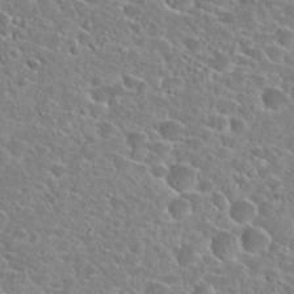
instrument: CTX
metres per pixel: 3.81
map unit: Hto
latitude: 24.5167
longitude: -46.3090
